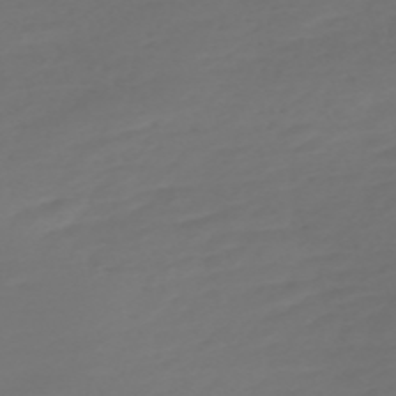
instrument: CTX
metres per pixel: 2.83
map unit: Nve
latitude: -59.5588
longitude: 58.0660
